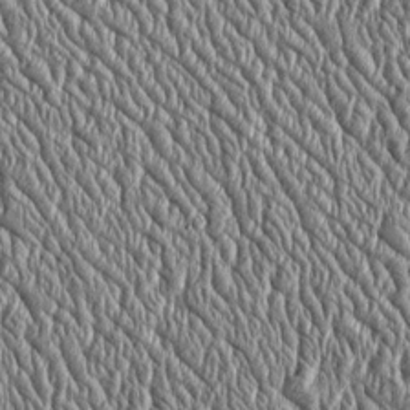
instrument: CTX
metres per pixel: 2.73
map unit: Htu
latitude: -4.0283
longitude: 158.3684
